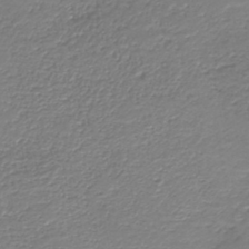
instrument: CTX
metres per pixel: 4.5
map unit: HNb
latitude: -42.4062
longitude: 50.0283
